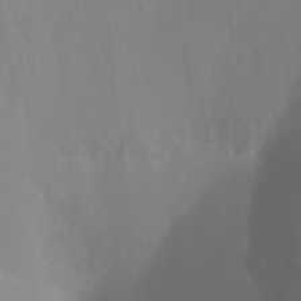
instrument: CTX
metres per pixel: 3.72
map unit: Ht
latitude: 0.3467
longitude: -36.1578
